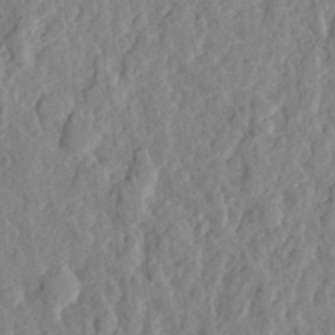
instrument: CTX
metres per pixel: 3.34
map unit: eHh
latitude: 28.0633
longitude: -76.8002
